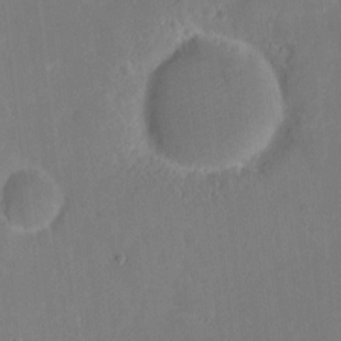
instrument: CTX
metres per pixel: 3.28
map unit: eHh
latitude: 5.1781
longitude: -66.4034
